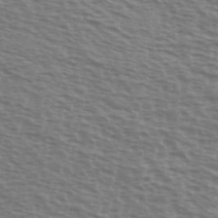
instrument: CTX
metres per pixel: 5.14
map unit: Ave
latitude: 38.2145
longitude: -113.4048
